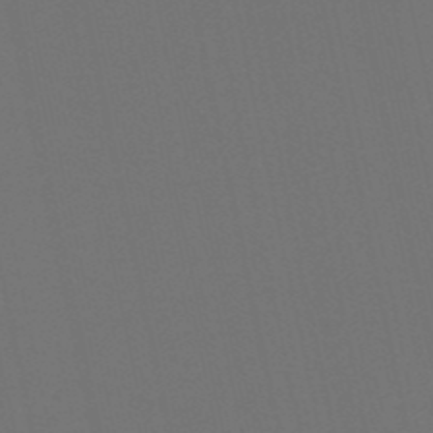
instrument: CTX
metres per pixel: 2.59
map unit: lHb
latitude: -51.2376
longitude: 80.5385
